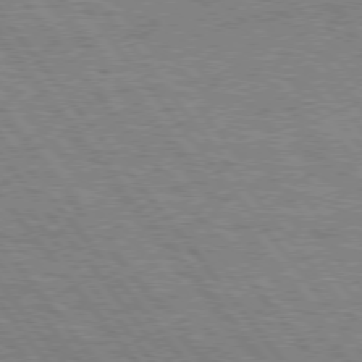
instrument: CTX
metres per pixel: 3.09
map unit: Hpe
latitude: 75.0836
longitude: -138.7057
